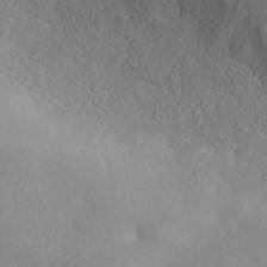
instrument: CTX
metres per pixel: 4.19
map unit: ANa
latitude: 41.8772
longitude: 54.5196
